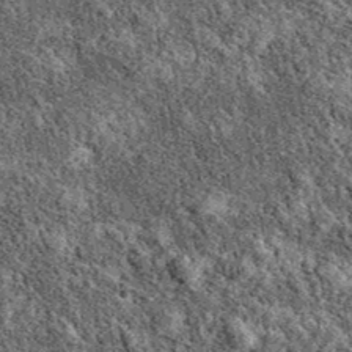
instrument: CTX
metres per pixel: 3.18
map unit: eAb
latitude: 38.6112
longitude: 110.6519
